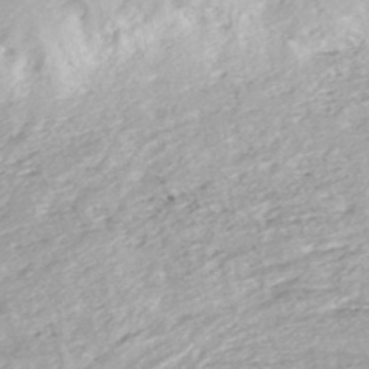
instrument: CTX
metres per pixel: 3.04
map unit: HNhu
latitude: -46.9352
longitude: 103.1053
